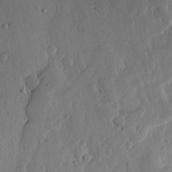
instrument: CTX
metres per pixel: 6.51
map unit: lHvf
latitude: 19.9150
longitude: -115.7260
